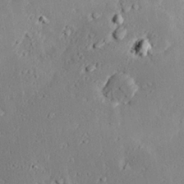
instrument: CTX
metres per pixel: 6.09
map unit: Hve
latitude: 25.4426
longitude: -94.3090
